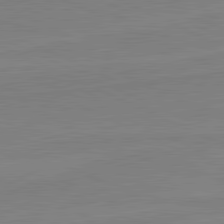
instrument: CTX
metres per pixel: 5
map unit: lApd
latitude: 81.7450
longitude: 167.5021
